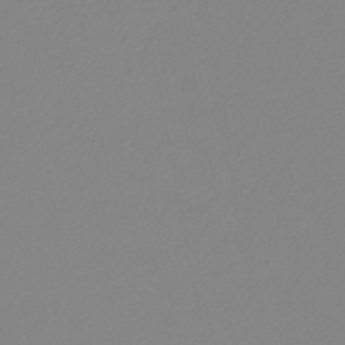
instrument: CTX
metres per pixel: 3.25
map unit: lHb
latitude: -44.6519
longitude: 54.9353
